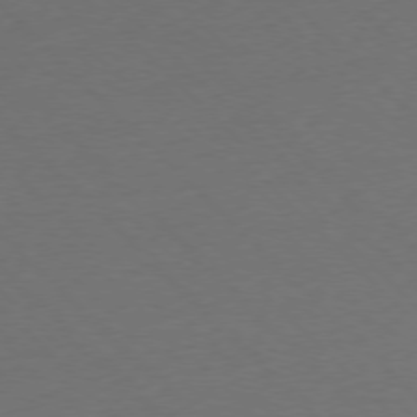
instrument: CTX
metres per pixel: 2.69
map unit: Ap
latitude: -77.3321
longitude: -92.3089
